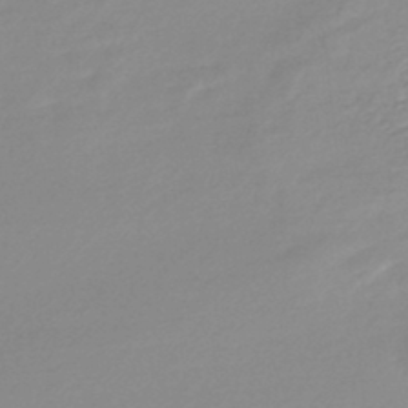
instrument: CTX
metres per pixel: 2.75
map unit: lHb
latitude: -45.3321
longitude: 65.2187
